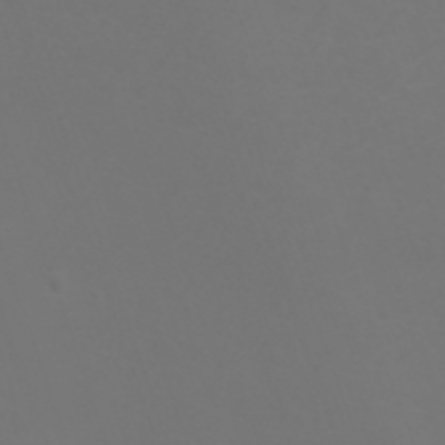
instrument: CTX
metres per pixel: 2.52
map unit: Nhu
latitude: -7.3131
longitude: -80.3656
